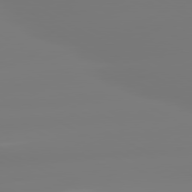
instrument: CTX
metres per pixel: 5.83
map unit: lApd
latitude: 80.4223
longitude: -156.2711
